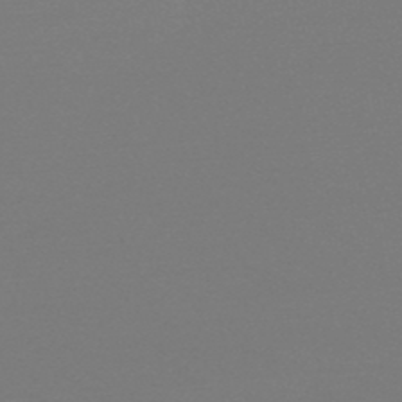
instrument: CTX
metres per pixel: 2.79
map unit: HNb
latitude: -49.7856
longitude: -43.1781
